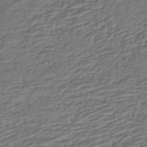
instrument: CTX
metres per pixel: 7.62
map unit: HNhu
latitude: -42.9163
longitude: 104.8408
